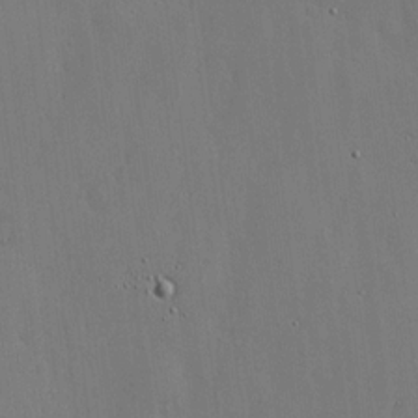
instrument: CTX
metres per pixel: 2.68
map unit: lHvf
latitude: 17.8017
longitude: -114.2711
